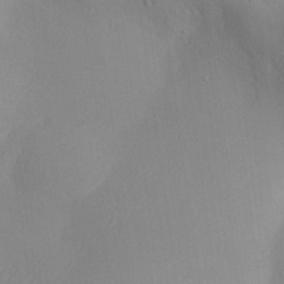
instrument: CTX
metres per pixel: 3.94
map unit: Aa
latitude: 30.6491
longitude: -141.5749
